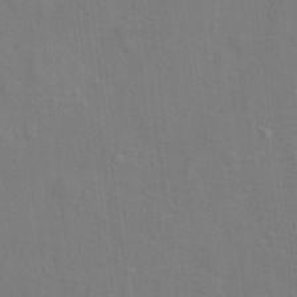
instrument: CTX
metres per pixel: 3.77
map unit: Ht
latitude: 13.4427
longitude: -40.9702
